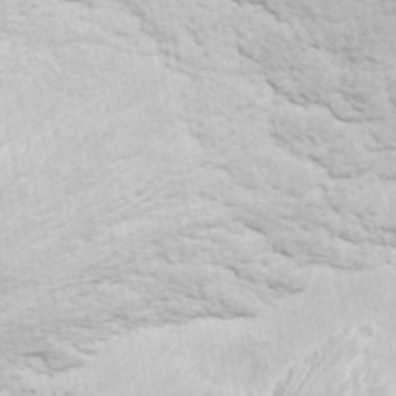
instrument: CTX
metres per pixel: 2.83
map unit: ANa
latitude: 40.5923
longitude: 30.3306
